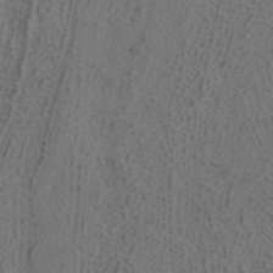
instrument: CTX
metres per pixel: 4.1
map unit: ANa
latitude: 43.2159
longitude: 28.8219
